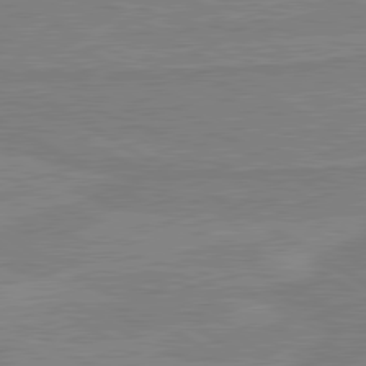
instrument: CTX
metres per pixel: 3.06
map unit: lApd
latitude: 80.3656
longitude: 169.2187
